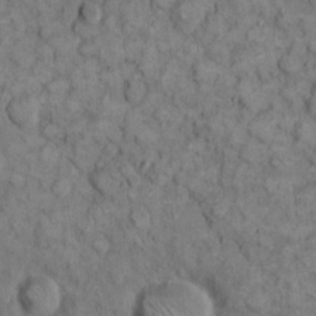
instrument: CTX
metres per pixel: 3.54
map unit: eHh
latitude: 12.7624
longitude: -64.6490
